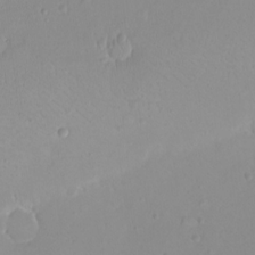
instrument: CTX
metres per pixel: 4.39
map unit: eHh
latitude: -9.4454
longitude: -68.7057
